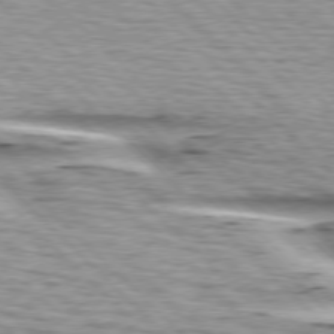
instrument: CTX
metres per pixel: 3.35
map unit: lApd
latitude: 76.5734
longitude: -79.2348
